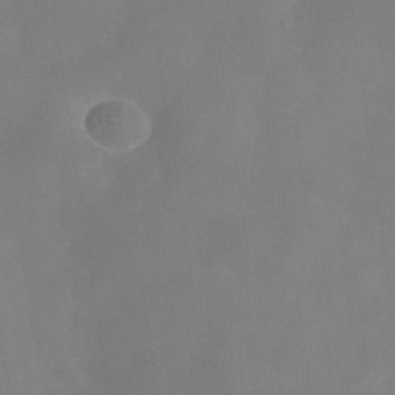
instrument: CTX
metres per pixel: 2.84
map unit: Hve
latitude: -32.0850
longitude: 93.8422
